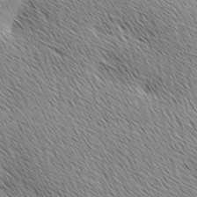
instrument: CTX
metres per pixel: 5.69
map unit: lAa
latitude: 10.2712
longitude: -107.6505
